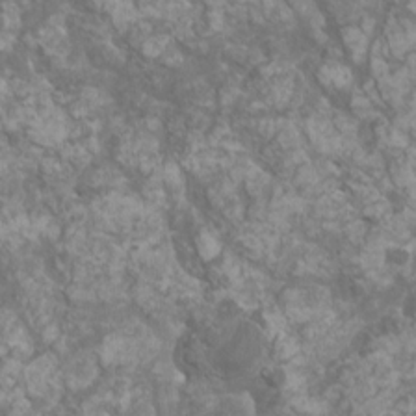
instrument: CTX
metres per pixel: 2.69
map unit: HNhu
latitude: 1.8016
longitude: 6.9919
